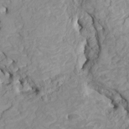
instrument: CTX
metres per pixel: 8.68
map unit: HNhu
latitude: 4.3656
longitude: -3.2537
